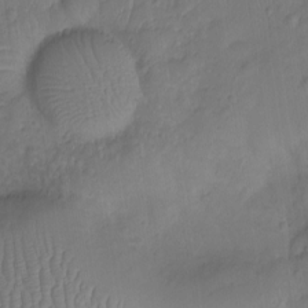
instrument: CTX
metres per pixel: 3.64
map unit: Ht
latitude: -9.6155
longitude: -22.0255
